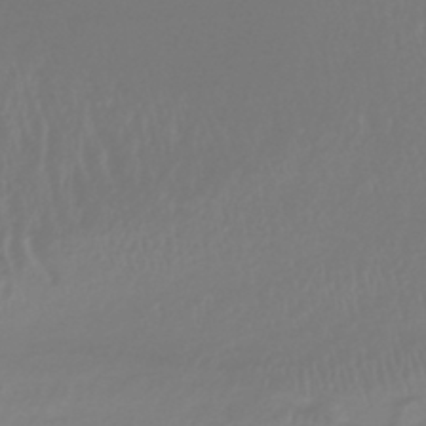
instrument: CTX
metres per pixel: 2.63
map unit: lHb
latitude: -41.3132
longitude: 64.6708
